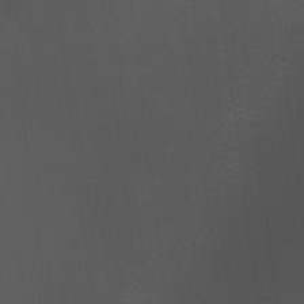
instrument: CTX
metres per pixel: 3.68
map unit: HNhu
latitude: 5.5560
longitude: 8.6140
